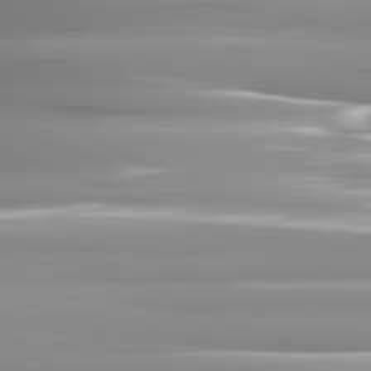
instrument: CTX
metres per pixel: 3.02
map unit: lApd
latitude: 81.9150
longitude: -143.3482
